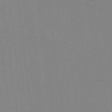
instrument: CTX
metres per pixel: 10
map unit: lAvf
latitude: -6.3117
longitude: -114.0633
